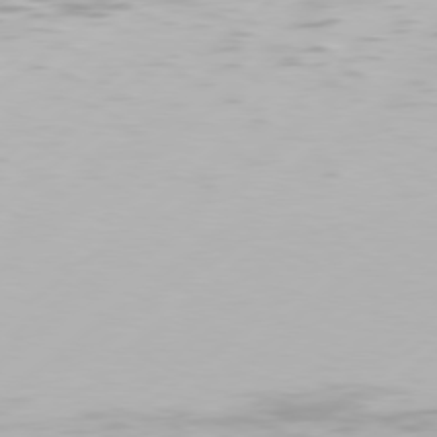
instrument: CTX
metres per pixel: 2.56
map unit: Hpe
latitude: 77.4048
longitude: -130.0822
